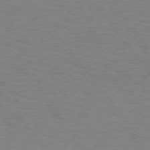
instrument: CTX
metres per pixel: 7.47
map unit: Hpe
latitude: 74.8569
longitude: -136.7435
